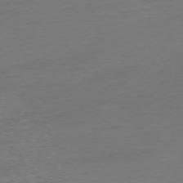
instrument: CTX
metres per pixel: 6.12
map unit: Ap
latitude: -75.9556
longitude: -71.4237
